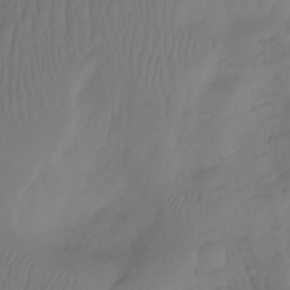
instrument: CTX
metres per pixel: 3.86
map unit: Aa
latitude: -11.2943
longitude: -68.4979
